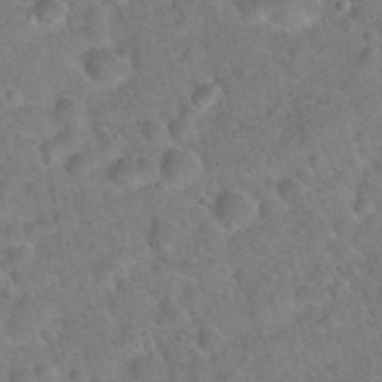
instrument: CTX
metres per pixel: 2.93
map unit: Hto
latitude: 21.1214
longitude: -49.8205
